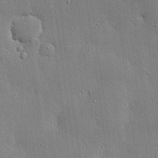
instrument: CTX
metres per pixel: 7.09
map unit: eHh
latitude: 23.9150
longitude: -89.1781
